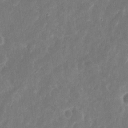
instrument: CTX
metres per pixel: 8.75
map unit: eHh
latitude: 9.9150
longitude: -72.4034
